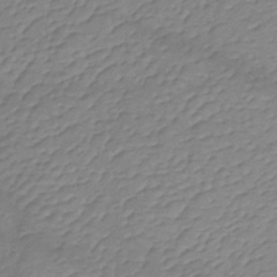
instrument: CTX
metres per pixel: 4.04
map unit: lHb
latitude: -34.5007
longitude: 71.4643
